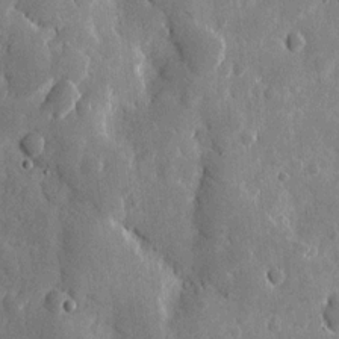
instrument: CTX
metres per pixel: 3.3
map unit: eHh
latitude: 9.8772
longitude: -67.5182
